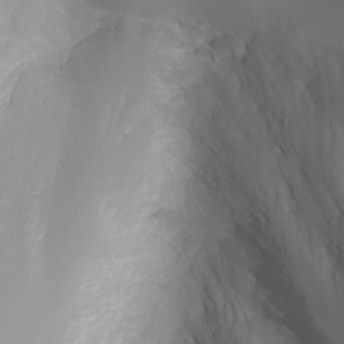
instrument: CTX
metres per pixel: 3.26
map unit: Nhu
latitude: -4.7652
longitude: -74.5924
